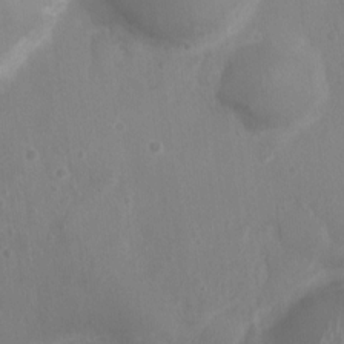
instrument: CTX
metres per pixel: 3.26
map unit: Nhu
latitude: 5.4426
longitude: -17.5371
